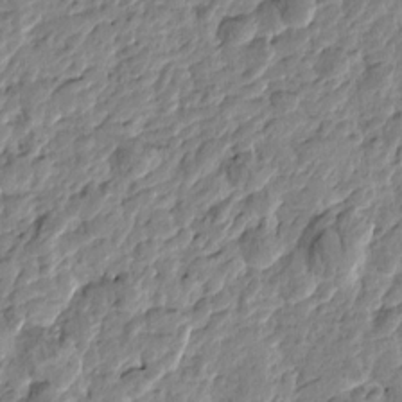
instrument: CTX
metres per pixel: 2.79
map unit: Htu
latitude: -1.7289
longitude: -178.9514
